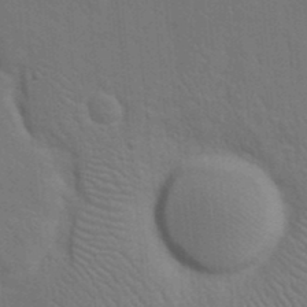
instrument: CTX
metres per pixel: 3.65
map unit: eHh
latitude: 19.1214
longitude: -64.2334
